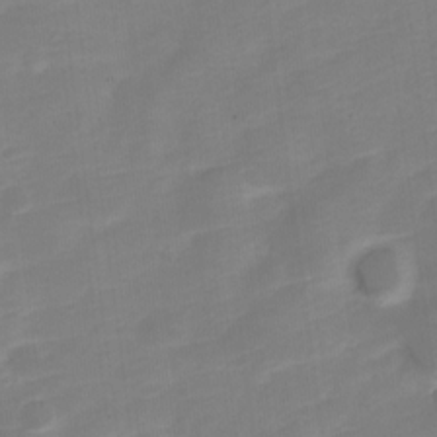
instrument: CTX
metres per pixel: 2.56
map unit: Nve
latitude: -21.6721
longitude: 106.4440
